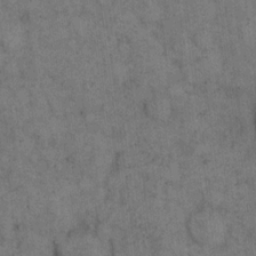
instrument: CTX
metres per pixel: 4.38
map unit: eHh
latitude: 15.8962
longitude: -65.0269
